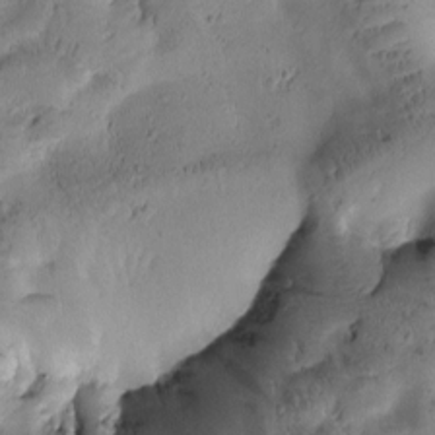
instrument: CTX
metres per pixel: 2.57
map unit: Htu
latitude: -3.0108
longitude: 171.1809
